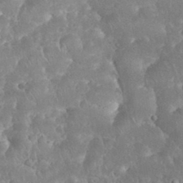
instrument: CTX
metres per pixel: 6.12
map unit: eHh
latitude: 34.9135
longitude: -64.2900
